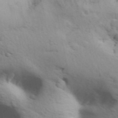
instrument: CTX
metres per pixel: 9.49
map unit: Aa
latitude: 31.4427
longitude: -146.6680
